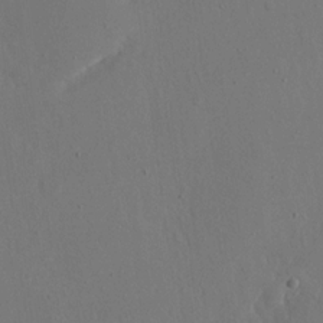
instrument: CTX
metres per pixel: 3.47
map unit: eHh
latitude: 16.2712
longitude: -70.0255
